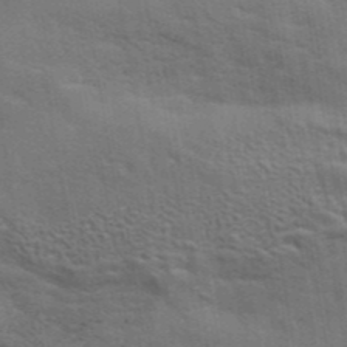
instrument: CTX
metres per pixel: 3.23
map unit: eAb
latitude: 42.5924
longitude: 108.0283
